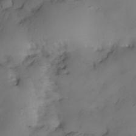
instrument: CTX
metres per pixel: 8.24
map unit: Nhe
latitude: -34.8786
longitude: -144.3467
